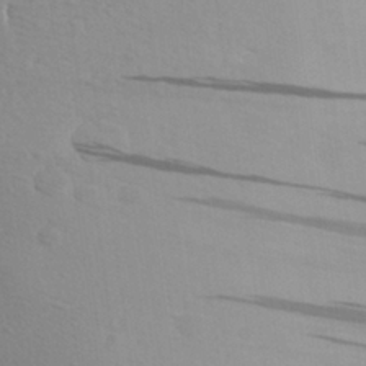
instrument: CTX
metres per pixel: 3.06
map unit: Aa
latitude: 27.4427
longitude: -143.2726
